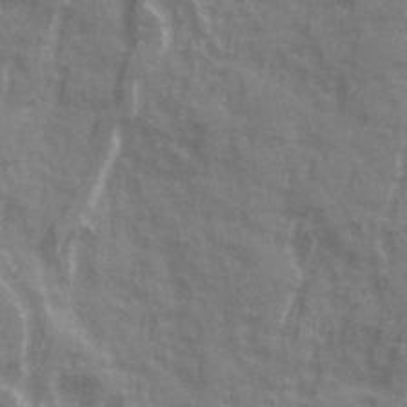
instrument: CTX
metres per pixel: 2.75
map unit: Ave
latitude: 20.2901
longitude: -132.1578
